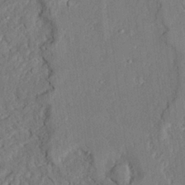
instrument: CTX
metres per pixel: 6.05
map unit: Ave
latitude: 24.1199
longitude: -133.2159
